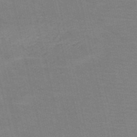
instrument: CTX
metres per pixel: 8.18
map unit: HNb
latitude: -53.6910
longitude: -45.9528
